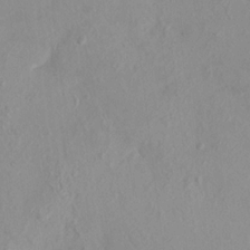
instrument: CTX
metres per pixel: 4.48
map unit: HNhu
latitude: 7.2348
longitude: -1.3670
